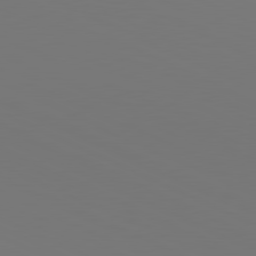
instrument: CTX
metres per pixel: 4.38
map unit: lApd
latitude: 81.1592
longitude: 147.7288
